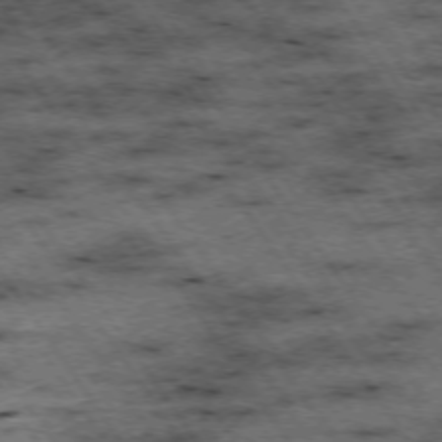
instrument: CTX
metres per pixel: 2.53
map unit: Hpe
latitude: -74.6519
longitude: 1.7478
